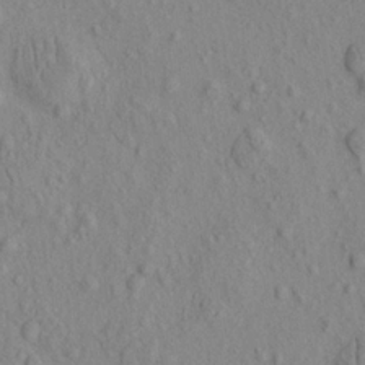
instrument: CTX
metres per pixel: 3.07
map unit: eHh
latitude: -0.9731
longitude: 18.2739
